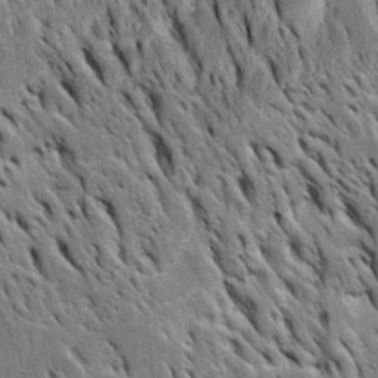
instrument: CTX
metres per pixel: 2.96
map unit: Htu
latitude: -3.2942
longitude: 150.6518
